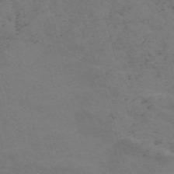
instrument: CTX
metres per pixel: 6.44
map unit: Nve
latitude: -58.3306
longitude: 51.6344
